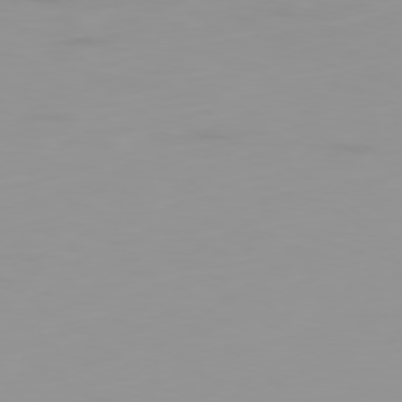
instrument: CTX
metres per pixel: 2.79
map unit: Ap
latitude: -79.3320
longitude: -94.7435
